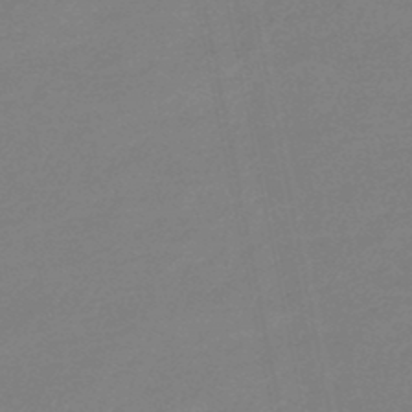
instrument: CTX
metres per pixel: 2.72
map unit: eHb
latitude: -46.0472
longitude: 86.4062
